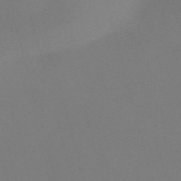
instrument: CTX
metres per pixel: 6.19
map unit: Nve
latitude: -58.2550
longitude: 60.4062
